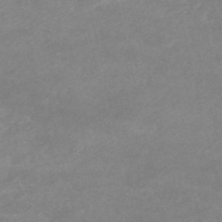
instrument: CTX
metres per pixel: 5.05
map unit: HNb
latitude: -54.1984
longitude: -35.8394
